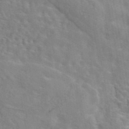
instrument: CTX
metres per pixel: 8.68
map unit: eAb
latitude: 44.2711
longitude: 113.3699
